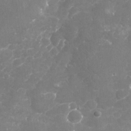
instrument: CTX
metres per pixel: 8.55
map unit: Nhu
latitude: -17.9178
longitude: -57.6504
